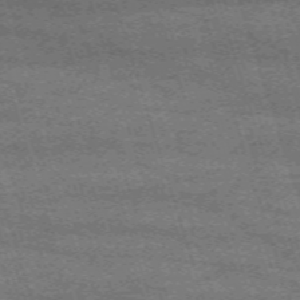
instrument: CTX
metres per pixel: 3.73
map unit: eHh
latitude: -63.3131
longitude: 53.6721
